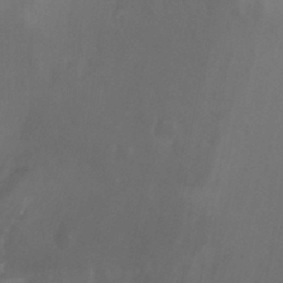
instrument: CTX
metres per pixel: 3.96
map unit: Nhu
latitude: -4.8030
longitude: -75.5560
